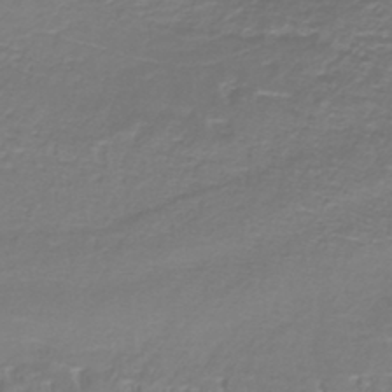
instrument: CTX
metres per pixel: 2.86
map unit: lHb
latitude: -40.8030
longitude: 59.1431
